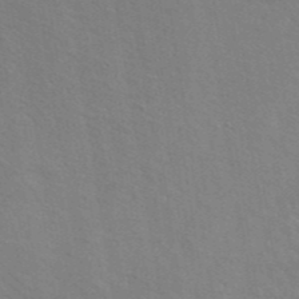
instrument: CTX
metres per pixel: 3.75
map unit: ANa
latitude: 41.3859
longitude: 29.5966
